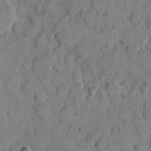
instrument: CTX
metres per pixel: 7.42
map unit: eHh
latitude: 7.6883
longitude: -63.4427
